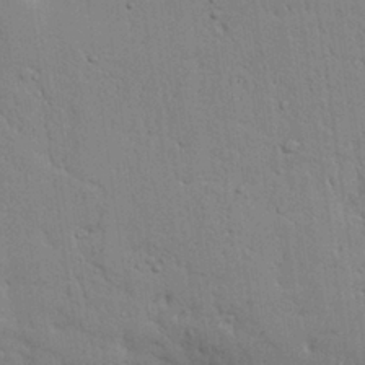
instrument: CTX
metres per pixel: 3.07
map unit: Aa
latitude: 27.1592
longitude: -129.9528
